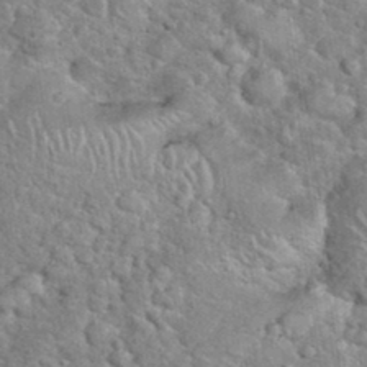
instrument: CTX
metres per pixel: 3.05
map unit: eHh
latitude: 36.3090
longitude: -61.9906
